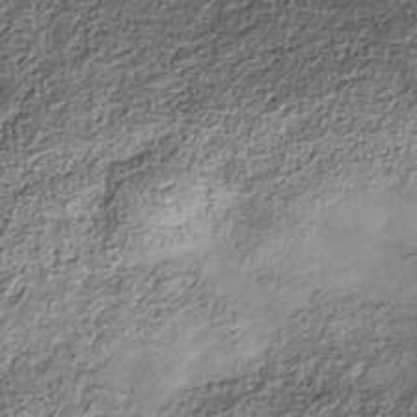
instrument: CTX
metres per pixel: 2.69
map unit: Nhe
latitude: -38.7841
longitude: -147.4427
